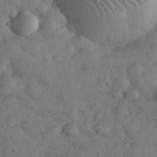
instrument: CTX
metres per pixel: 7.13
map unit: eHh
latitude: 33.8394
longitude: -68.3090
